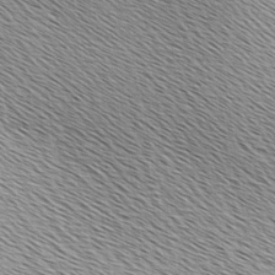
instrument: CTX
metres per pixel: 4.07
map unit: Ave
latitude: 9.9906
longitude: -107.2726
